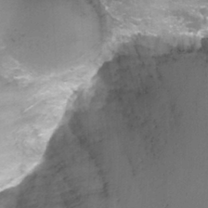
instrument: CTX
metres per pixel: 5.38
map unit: Nhu
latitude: -13.6155
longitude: -56.9702
